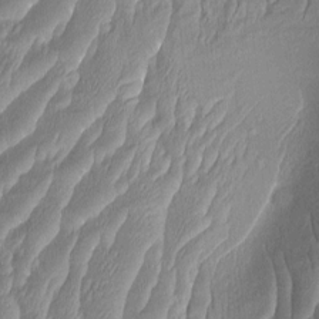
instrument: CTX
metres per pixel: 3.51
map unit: Aa
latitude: 8.9325
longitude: -131.4049
